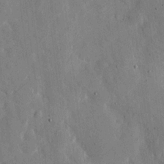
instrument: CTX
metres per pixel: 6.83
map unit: eHh
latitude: 10.8947
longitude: -67.6127
